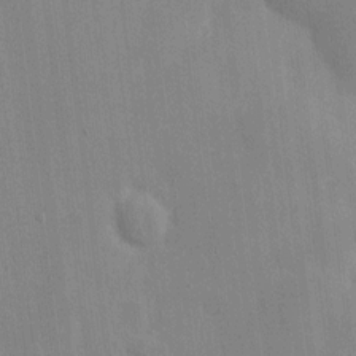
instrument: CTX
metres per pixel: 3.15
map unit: HNhu
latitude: 4.7057
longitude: -6.5735
